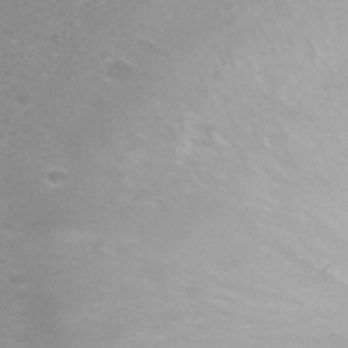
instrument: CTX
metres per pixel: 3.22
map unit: Nhu
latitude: 26.3845
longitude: -52.2712
